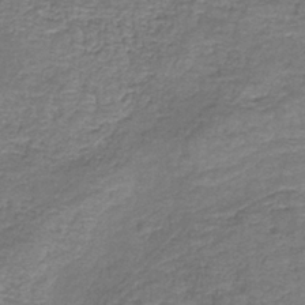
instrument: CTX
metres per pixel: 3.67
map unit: HNb
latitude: -36.9730
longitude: 51.1998
